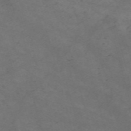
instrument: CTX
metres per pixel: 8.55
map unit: Nve
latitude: -59.0864
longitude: 58.9541
